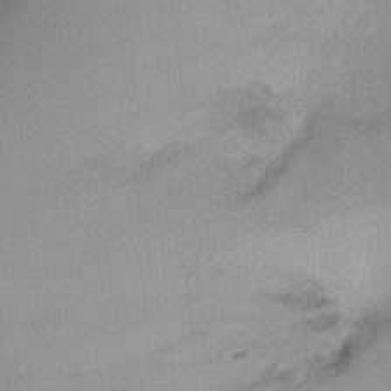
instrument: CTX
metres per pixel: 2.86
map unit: Nhu
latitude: -10.7274
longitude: -37.0081
